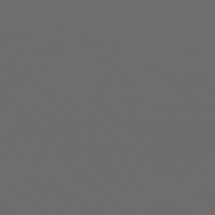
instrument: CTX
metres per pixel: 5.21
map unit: Hpe
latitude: 76.5734
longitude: -140.8569
